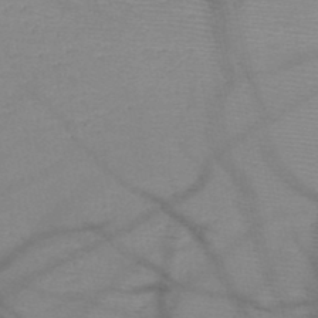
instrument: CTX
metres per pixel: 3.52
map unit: HNb
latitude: -48.1606
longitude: -40.4412
